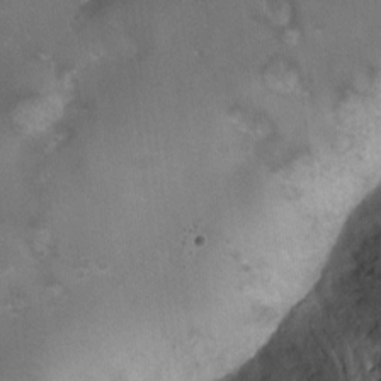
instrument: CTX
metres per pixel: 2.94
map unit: Nhu
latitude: 4.9892
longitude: -16.3656
